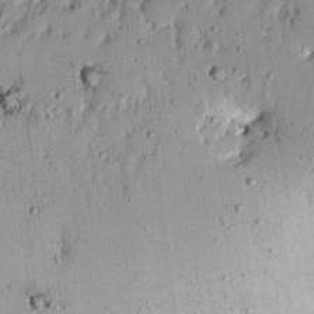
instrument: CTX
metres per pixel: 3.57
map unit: Nhu
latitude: 17.8961
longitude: -72.8569
